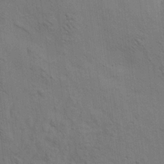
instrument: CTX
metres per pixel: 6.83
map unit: Aa
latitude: 22.0822
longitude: -140.4790
